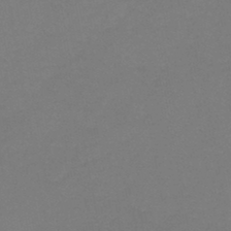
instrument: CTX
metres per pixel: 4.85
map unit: HNb
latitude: -46.5573
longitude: -35.7260
